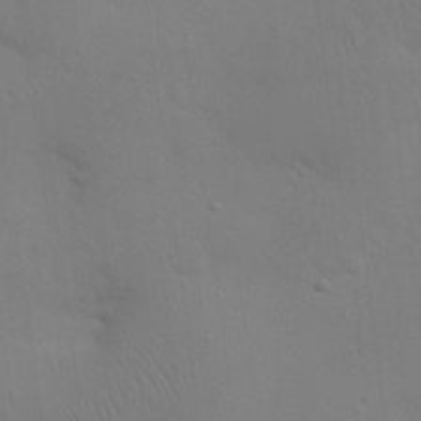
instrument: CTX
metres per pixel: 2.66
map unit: eHh
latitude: 25.4048
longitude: -69.5749
